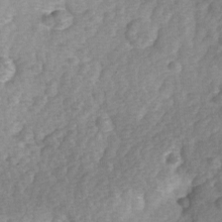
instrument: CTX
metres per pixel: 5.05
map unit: Ave
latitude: 0.6490
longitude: -112.1767
